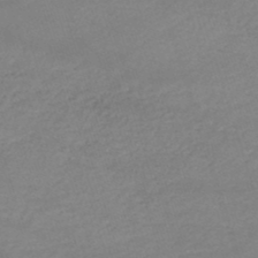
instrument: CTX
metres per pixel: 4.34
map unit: lHb
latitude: -46.7274
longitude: 63.3698
